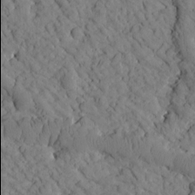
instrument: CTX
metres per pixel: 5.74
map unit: Htu
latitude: -1.6344
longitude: 174.0094
